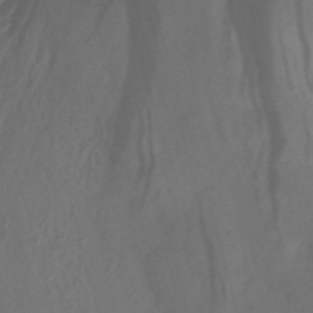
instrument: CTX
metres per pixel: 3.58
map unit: HNhu
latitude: -27.4454
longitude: 74.3307
